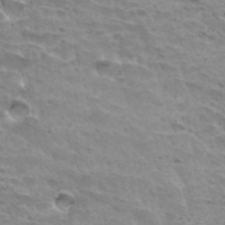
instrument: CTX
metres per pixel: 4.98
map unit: Hto
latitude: 31.8584
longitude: -40.5545
